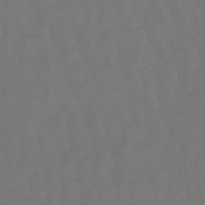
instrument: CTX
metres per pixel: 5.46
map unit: eHb
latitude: -47.5210
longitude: 81.8045
